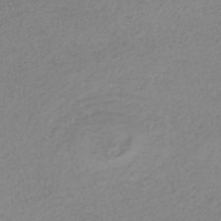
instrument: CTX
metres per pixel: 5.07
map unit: HNhu
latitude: -46.4629
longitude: 29.8800
